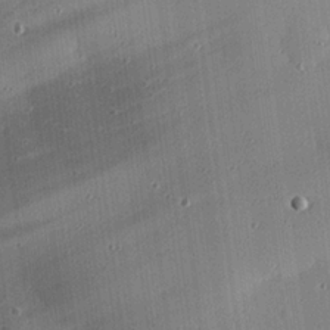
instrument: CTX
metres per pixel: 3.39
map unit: eHh
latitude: 25.1970
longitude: -90.1389
